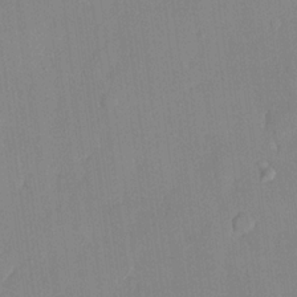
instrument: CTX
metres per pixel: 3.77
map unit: lHvf
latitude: 21.4616
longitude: 146.3306
